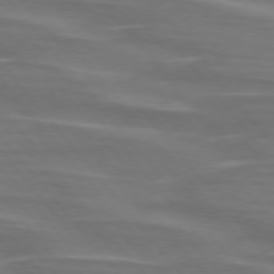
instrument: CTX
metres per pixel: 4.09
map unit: lApd
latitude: 75.3860
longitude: -80.5546
